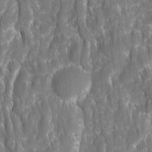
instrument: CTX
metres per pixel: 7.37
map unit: Ave
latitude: 15.8962
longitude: -134.0444
